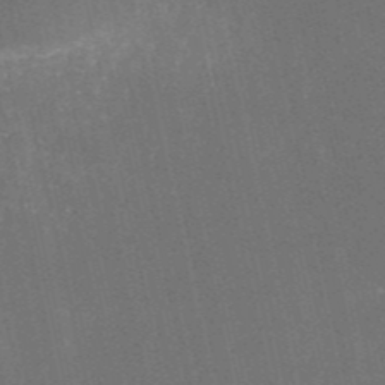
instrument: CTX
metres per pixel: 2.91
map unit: HNb
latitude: -52.1416
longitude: -38.9891
